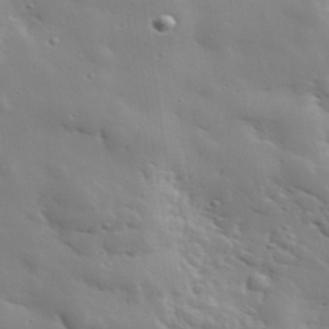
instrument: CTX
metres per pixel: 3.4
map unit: lHvf
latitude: 33.7072
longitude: -82.0633
